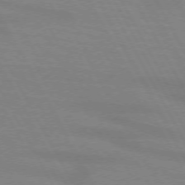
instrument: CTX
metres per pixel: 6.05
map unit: lApd
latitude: 72.1767
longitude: -56.4978
